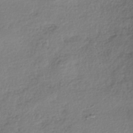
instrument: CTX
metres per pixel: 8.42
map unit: HNhu
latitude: -41.2565
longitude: 99.5777
